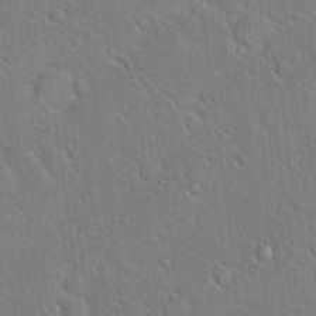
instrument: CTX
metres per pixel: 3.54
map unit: Hto
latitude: 18.6868
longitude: -51.3859
